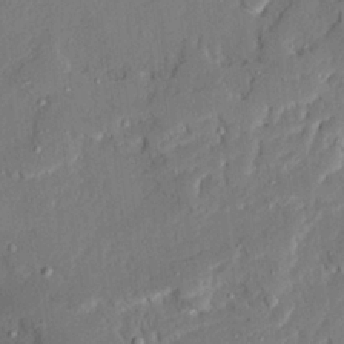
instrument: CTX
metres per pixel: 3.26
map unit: Ave
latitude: 22.8380
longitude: -129.9717
